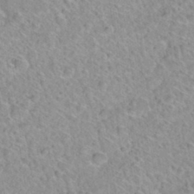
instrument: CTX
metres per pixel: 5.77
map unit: Hto
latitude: 34.8191
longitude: -48.4223
